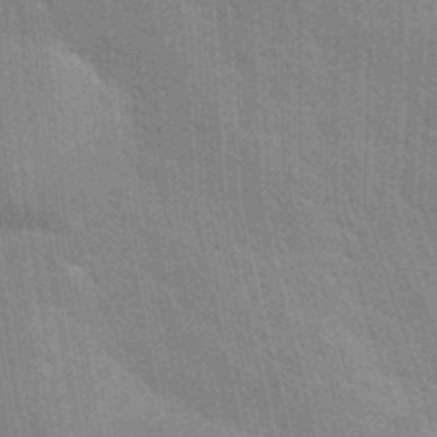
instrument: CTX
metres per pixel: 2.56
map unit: Nhu
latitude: 15.3860
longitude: -29.6694
